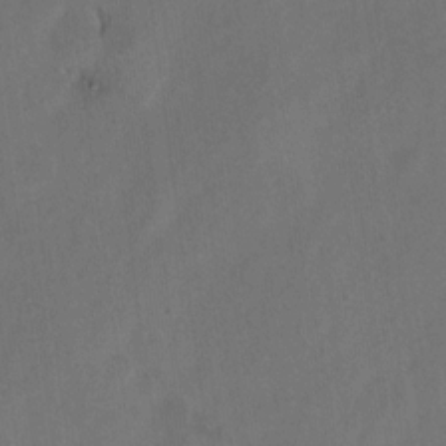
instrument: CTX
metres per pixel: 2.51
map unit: Hto
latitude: 8.6491
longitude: -34.6301
